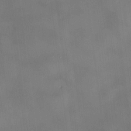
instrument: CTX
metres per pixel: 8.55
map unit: HNhu
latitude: 9.1214
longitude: 9.7666
